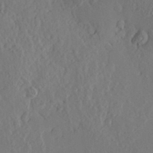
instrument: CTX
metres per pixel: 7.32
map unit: Hve
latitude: -9.5777
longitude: 175.1053
